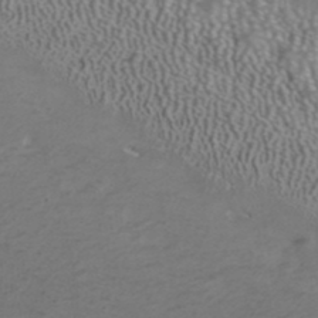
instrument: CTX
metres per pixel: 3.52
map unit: ANa
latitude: 39.6883
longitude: 24.3117
